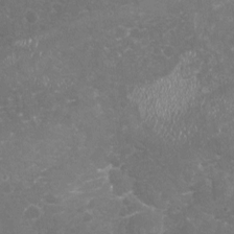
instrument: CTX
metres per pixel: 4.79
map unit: Nhu
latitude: -18.8030
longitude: -57.4993
